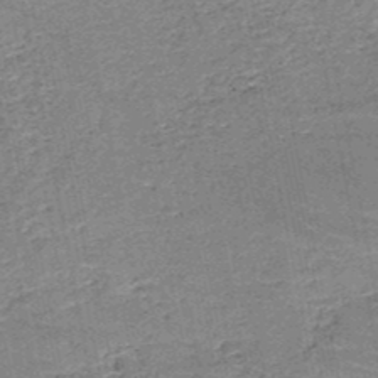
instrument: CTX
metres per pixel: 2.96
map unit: HNb
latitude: -50.3117
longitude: -49.4426
